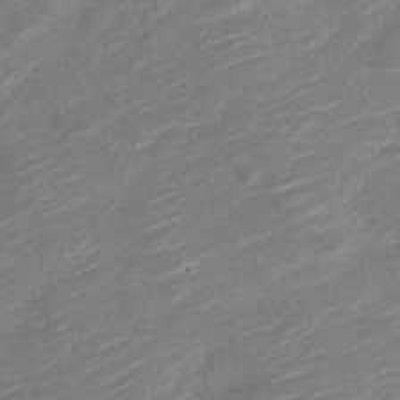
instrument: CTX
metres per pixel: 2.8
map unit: Nve
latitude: -19.3699
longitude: 108.6518
